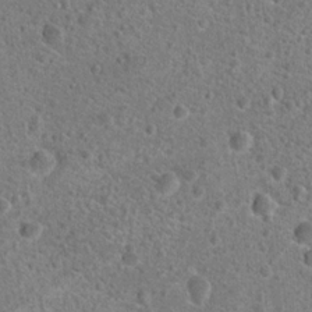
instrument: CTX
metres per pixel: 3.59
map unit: Hto
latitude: 19.3103
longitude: -42.6302
